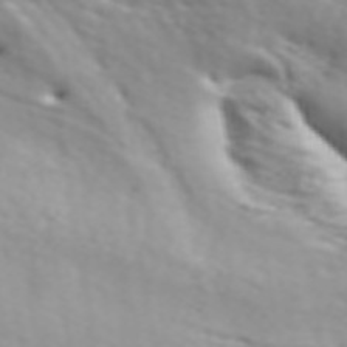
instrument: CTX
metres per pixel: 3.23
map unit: ANa
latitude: 45.4615
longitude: 28.1039
